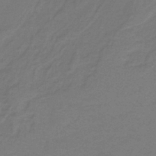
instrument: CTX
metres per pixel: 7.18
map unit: HNb
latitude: -37.8989
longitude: 55.0487
